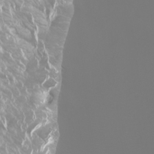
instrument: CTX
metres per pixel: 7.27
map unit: Htu
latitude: -5.2376
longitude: -72.6491
